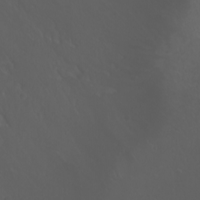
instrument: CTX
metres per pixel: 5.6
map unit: Nhu
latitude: -0.5763
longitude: -80.9514
